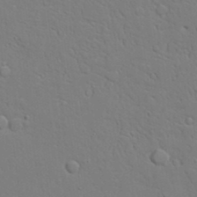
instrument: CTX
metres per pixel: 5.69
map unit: Aa
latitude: 19.8394
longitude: -126.1578
